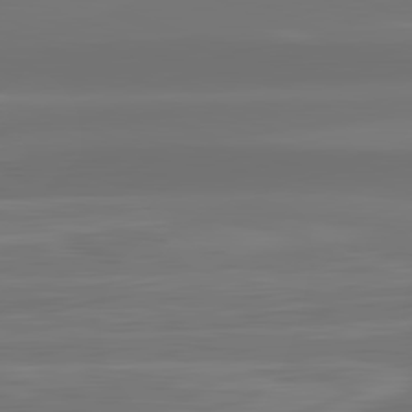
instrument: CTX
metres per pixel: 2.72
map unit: lApd
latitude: 82.2333
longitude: -173.7071
